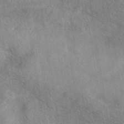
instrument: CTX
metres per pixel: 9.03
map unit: eAb
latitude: 41.2536
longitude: 102.9164
